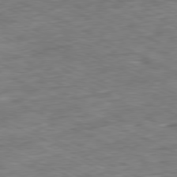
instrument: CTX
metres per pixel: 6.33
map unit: Ap
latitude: -80.7652
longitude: -91.0270
